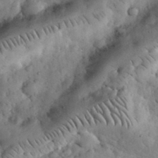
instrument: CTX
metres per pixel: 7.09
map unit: eHh
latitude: 33.4615
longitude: -68.7057
